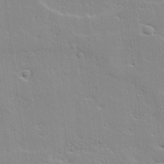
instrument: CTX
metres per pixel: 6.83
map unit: Ave
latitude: 13.1403
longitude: -134.4979
